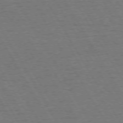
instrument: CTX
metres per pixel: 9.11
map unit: Hpe
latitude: 72.6302
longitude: -123.2915
